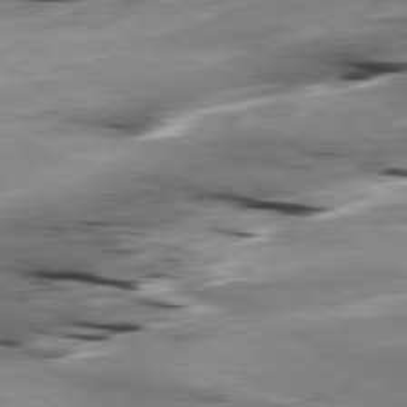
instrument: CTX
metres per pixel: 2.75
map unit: Ap
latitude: -80.3118
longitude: -66.7435
